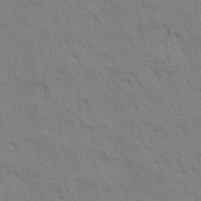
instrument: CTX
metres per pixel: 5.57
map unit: Aa
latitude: 21.1970
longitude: -140.4034
